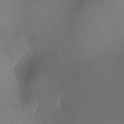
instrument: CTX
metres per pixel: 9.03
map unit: lAa
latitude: -6.2739
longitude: -123.6316
